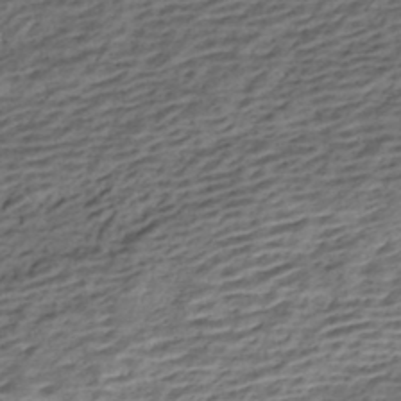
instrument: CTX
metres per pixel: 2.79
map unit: HNhu
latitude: -42.7274
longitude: 105.4643
